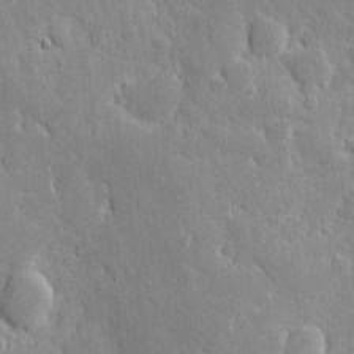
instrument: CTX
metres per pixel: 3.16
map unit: eHh
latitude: 6.1011
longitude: -70.0822
